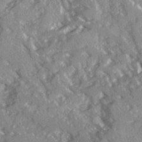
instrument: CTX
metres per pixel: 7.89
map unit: Ave
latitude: 16.3656
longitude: -130.4412
